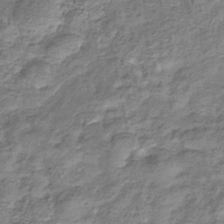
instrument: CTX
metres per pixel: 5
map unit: eHb
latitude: -34.7652
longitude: 76.3873
